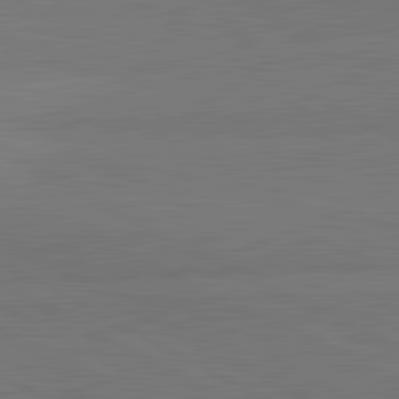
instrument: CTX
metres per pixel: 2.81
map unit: lApd
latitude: 82.0633
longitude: 159.7855
